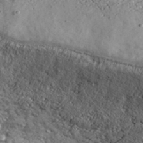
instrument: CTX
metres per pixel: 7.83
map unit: lHvf
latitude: 36.2712
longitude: -90.6113
